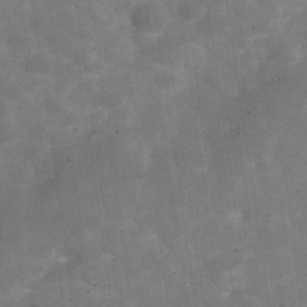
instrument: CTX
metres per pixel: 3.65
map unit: Hve
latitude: -30.1606
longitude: 93.6911
